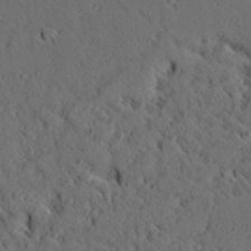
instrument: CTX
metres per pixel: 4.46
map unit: Aa
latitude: 28.3656
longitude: -131.0081
